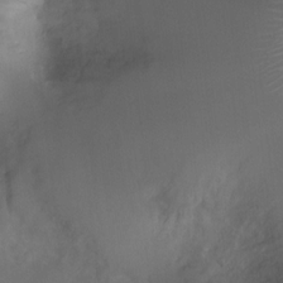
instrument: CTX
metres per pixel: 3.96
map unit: Ht
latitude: -4.7274
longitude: -19.2159
